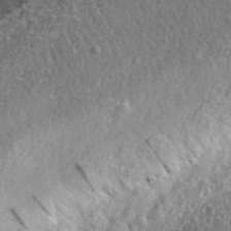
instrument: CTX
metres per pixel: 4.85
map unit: eHh
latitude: 34.3467
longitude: -80.0255
